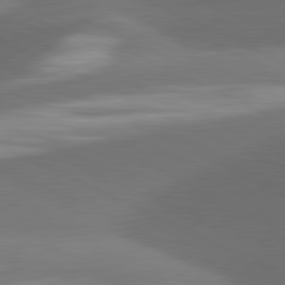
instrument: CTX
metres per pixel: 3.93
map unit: lApd
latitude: 81.4615
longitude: 134.5196
